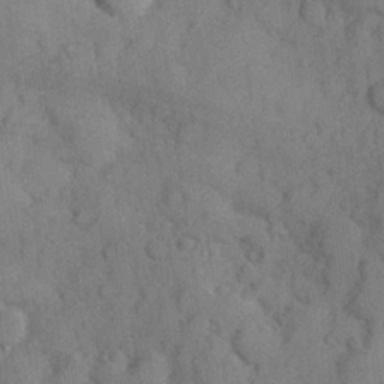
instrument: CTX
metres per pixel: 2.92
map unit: Hve
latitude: 24.3278
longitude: 148.1228
